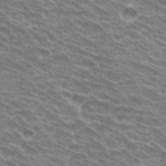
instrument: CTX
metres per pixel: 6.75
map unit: Hto
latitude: 31.6127
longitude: -42.0255
